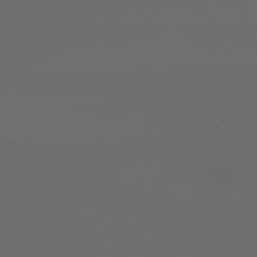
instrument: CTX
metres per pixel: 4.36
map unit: lApd
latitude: 79.1970
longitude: -138.6113
